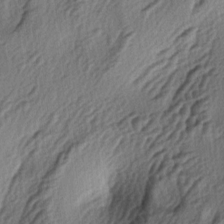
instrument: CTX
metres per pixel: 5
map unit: lAa
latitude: -4.2928
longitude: -124.1011
